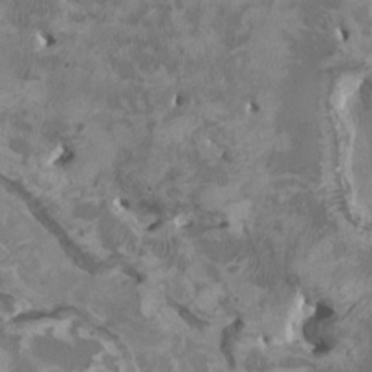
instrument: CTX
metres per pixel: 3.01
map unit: HNhu
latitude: 3.1214
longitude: -3.2915
